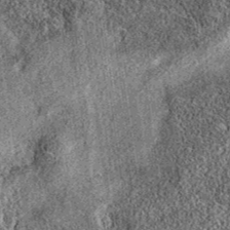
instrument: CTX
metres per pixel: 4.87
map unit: eAb
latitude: 36.6301
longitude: 109.1431
